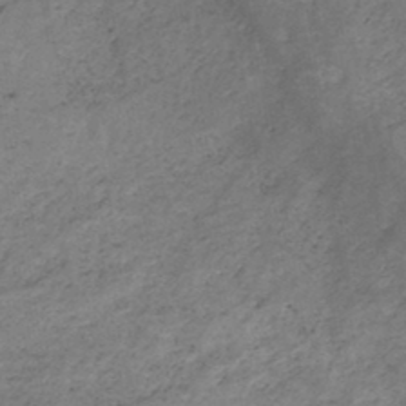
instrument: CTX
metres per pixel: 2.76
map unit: HNb
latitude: -44.3306
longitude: -38.3467
